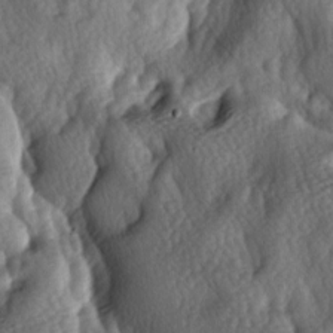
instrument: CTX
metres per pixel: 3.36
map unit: lAa
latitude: -5.2754
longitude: -124.7246
